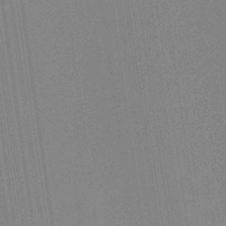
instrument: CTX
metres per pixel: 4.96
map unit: eHb
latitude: -30.5573
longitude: 63.2565
